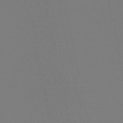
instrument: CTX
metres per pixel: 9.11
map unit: eHb
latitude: -50.1984
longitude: 75.6155
